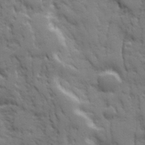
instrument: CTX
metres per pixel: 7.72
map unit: Ave
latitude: 19.8016
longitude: -133.5182
